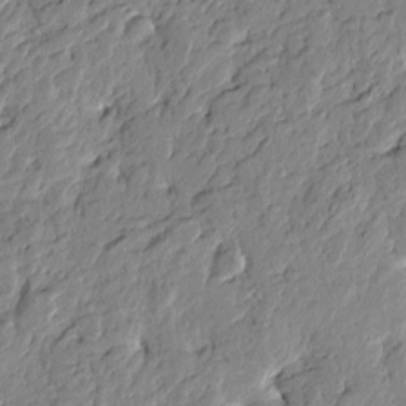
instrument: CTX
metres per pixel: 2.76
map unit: Htu
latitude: -1.4077
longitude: -178.2523
